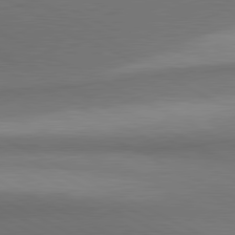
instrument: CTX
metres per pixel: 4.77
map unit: lApd
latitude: 80.9892
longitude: 139.6722
